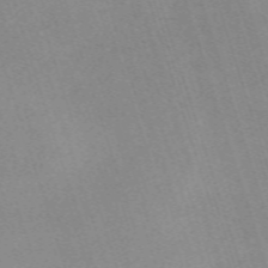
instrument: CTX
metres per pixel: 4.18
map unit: eHh
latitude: -62.6707
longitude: 49.8989
